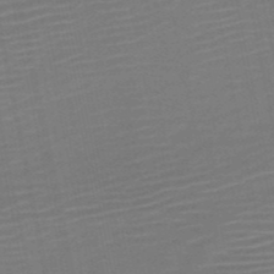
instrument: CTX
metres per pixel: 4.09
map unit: HNb
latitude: -51.8044
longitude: -47.8773
